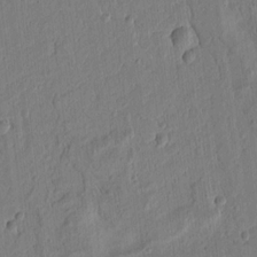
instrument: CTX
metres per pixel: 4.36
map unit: Ht
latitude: 10.4223
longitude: -76.3089
